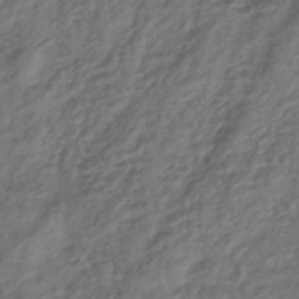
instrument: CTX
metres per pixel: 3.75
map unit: eHb
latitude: -43.2187
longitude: 83.4265
